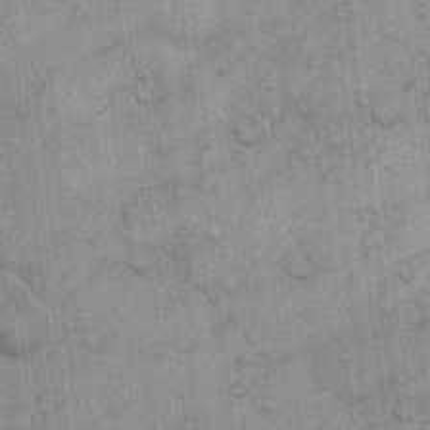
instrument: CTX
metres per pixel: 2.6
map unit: eHh
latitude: 10.1200
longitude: -64.9514
